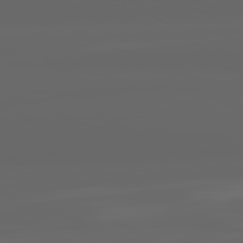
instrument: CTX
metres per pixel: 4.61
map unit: lApd
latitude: 82.1199
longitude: -168.7058
